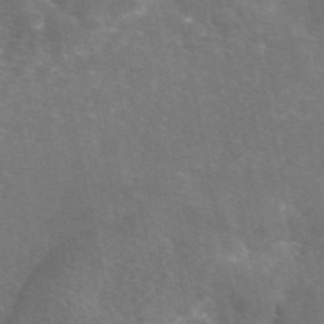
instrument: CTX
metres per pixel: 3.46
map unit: eAb
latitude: 45.7638
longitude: 116.1227
